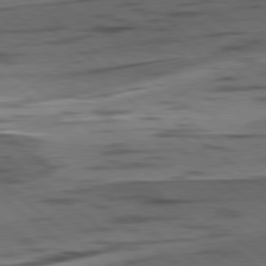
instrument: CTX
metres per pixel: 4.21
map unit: lApd
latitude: 78.8191
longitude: -50.2711
